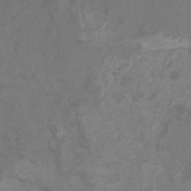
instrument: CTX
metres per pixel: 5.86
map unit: Nhu
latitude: -9.6533
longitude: -70.7813
